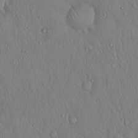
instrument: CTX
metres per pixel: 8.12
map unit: Hto
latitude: 18.3467
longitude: -60.2522
